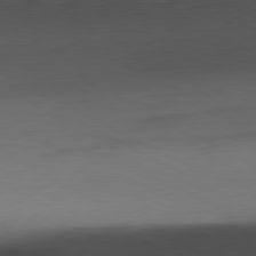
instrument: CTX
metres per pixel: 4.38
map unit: Ap
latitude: -81.4833
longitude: -67.3292
